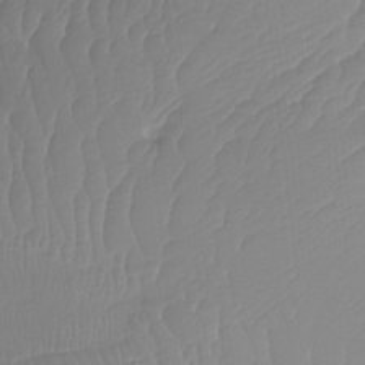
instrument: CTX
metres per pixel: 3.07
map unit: Ht
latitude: -12.7085
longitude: -49.4804
